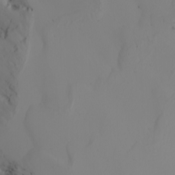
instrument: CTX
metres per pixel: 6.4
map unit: Nhu
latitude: -5.5021
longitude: -93.1592
